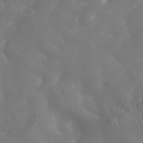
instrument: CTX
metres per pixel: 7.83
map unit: Nhe
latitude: -36.8408
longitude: -91.0270
